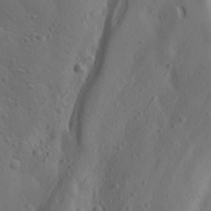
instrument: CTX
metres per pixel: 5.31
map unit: Aa
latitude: 22.9325
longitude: -137.3104
